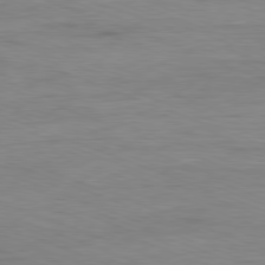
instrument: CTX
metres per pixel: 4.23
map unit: Ap
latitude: -81.0487
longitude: -90.1767
